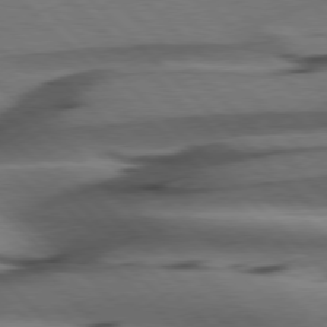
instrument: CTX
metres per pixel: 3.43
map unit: Hpe
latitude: 77.3670
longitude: -154.8191
